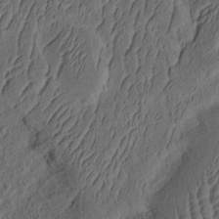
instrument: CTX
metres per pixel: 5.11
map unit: Ht
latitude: 9.9528
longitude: -75.3293
